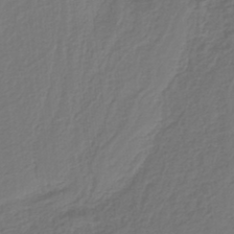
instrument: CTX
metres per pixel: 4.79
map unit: HNb
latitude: -37.6910
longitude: 55.8045
